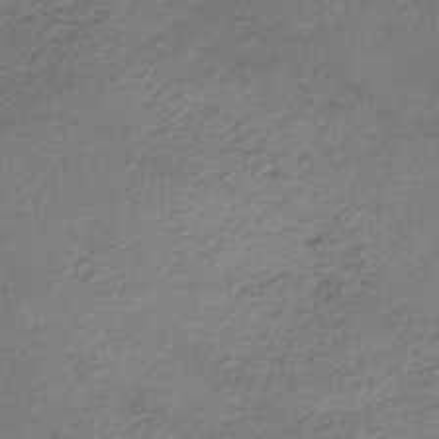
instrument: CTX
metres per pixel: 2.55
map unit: lHb
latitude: -34.7274
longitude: 62.0283
